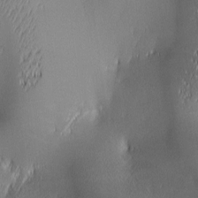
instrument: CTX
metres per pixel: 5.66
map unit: lAa
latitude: 2.3089
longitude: -117.0836
